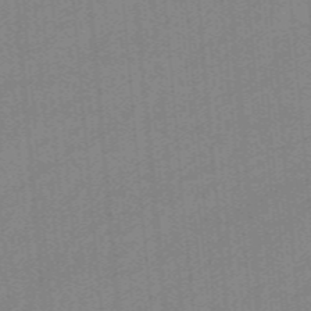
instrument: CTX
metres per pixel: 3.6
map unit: eHb
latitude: -44.1606
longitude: 87.6722
